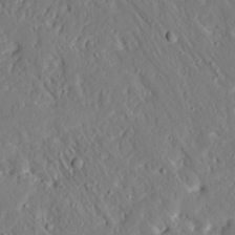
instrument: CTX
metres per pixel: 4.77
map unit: Ave
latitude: 15.4427
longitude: -140.7435
